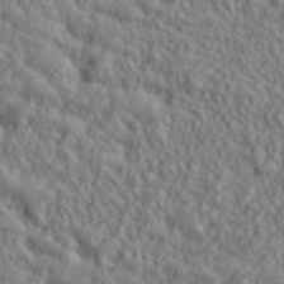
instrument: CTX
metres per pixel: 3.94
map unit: lHvf
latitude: 38.6679
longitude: -91.1781
